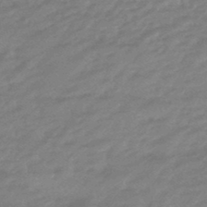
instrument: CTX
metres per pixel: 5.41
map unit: eHb
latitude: -48.1795
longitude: 84.8219
